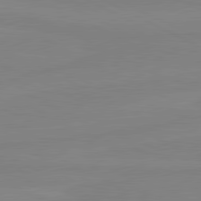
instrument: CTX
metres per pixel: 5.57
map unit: lApd
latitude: 80.9892
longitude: -177.1214
